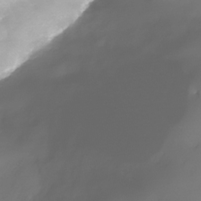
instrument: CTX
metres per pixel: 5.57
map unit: Nhe
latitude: -36.8597
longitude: -113.6127
